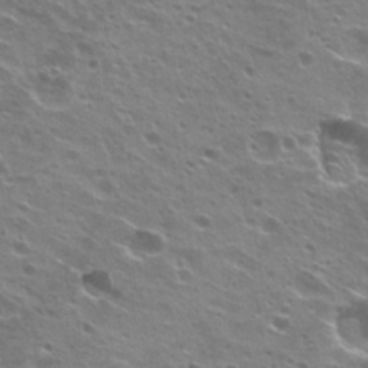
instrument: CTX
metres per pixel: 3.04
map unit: Hto
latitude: 24.2144
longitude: -30.8191
